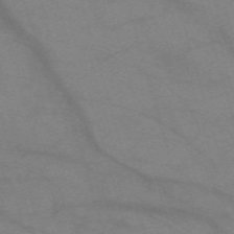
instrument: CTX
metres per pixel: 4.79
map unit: eHh
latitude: -60.9164
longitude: 54.1795
